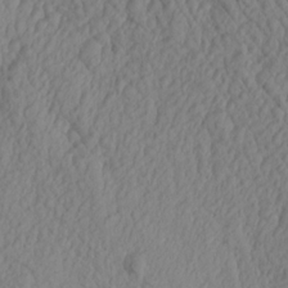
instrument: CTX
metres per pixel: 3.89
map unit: Aa
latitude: 17.2726
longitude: -146.1767
